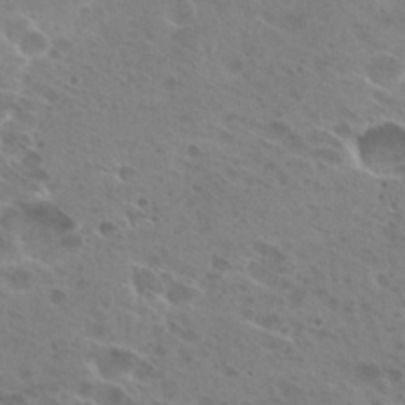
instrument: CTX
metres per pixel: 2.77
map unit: Hto
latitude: 26.4790
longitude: -40.4601
